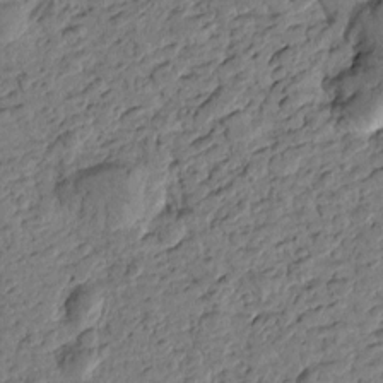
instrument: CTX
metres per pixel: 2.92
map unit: Htu
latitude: -0.8786
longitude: -176.0822
